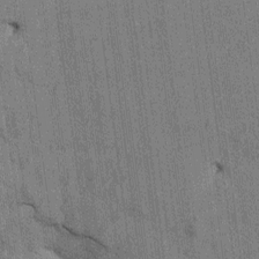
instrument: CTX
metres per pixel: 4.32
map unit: HNhu
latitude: 0.4223
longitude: -5.9339
